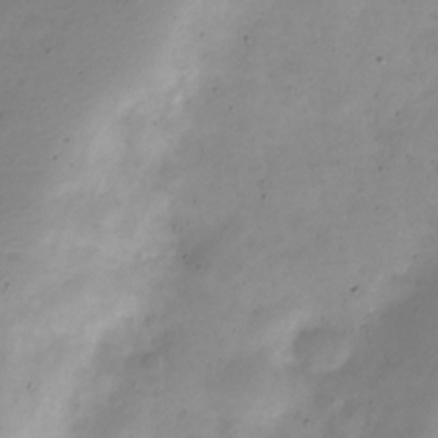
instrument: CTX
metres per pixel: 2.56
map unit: Nve
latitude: -23.9178
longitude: 106.3873
